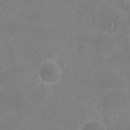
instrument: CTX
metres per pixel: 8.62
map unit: eHh
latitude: 20.5168
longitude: -65.9906
